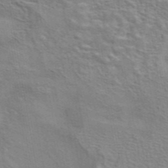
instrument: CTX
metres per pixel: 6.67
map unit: eAb
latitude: 42.8191
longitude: 107.8989
